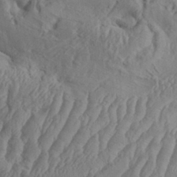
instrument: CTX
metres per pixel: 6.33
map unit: Aa
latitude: 34.2333
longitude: -136.3845
